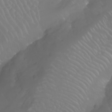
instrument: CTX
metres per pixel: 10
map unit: Nhu
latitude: -10.5196
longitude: -68.7435
